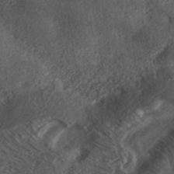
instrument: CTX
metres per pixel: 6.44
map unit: ANa
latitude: 37.2726
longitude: 17.9745
